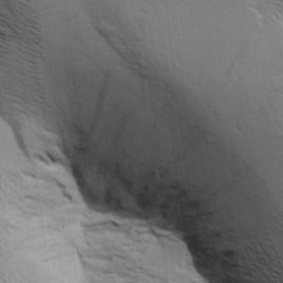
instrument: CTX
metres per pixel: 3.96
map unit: Aa
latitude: 9.1214
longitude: -142.1767
